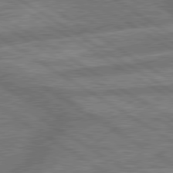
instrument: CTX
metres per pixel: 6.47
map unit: lApd
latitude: 79.9717
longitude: -170.2711
